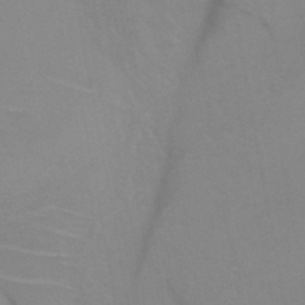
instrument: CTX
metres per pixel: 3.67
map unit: HNb
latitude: -45.7289
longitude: -42.6868
